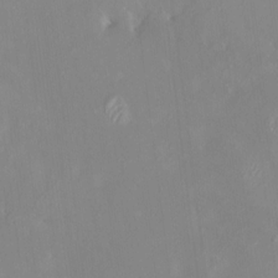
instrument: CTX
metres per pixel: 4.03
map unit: HNhu
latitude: 6.5357
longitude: 2.4628
